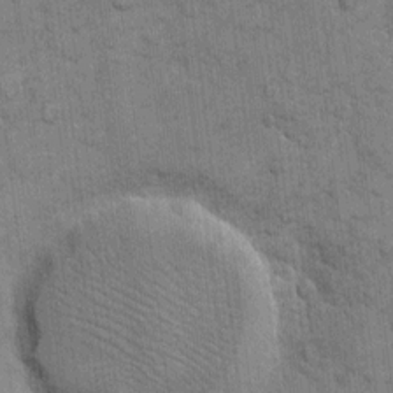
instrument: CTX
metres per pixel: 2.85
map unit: eHh
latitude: 10.6869
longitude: -65.1592
